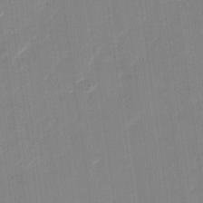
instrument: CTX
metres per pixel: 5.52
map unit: Nhu
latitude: -28.7085
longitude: -65.6316
